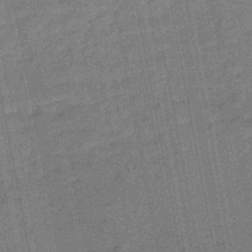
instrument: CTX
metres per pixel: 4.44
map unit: lHb
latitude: -45.1620
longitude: 74.4440
